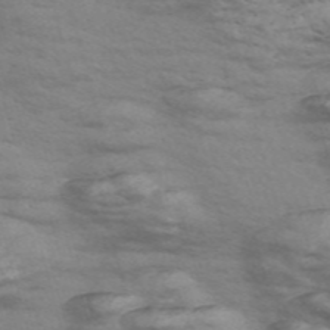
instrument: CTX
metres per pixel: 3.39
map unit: Nve
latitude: -58.4251
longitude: 54.6708
